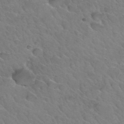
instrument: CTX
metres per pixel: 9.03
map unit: Hto
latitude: 34.2522
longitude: -47.0459
